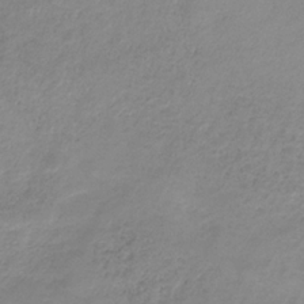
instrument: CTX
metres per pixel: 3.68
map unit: HNb
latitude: -31.7855
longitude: 62.9730
